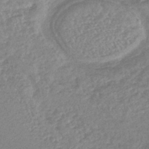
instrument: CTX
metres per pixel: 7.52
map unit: lHb
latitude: -42.2172
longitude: 73.2565
